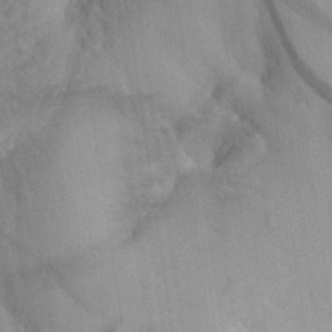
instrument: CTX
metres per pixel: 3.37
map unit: eHh
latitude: 28.2144
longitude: -80.1389
